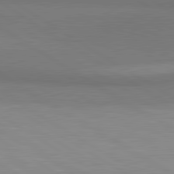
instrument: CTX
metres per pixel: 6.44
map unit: lApd
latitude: 81.2915
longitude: 160.8975
